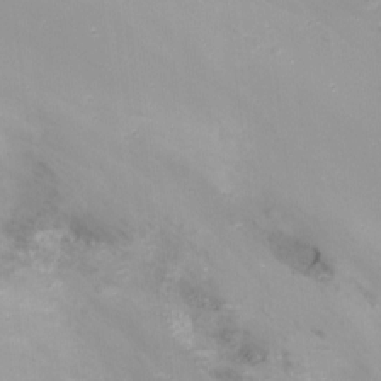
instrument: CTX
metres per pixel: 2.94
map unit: Nhu
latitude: -15.7478
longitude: -52.2145
